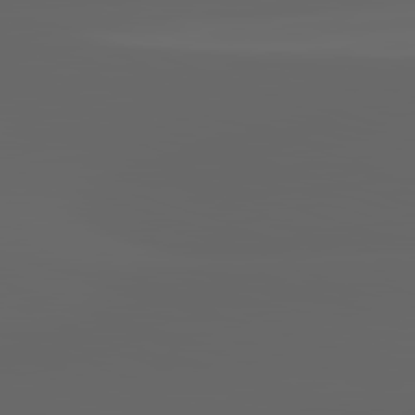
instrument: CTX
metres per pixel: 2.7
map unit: lApd
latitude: 82.9513
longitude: -136.6680
